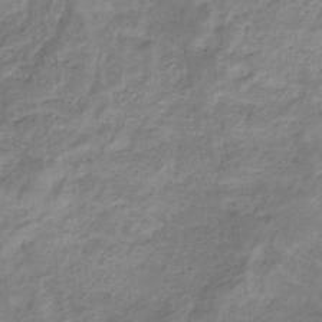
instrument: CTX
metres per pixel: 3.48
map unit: lHb
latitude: -32.4629
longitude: 68.8785
